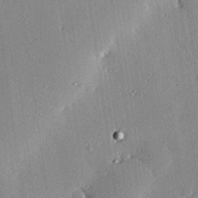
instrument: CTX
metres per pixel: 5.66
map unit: eHh
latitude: 23.4615
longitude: -89.7639
